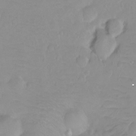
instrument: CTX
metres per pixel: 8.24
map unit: Ht
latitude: -8.7652
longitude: -35.8961
